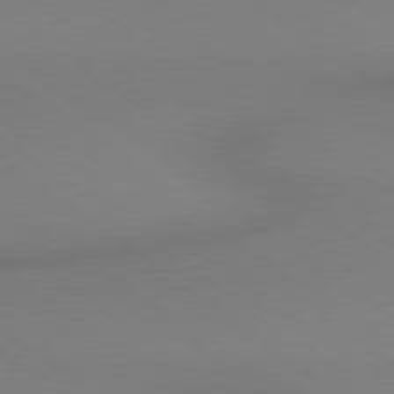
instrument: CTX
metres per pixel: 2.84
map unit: lApd
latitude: 78.9136
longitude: 178.9541
